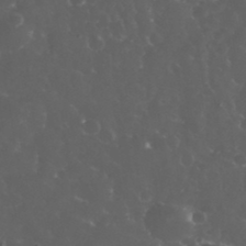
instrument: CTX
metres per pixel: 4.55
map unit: eHh
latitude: 33.6694
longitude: -62.9892
